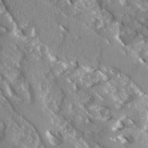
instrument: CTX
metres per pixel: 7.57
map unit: Ave
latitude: 16.4412
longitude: -130.3846
